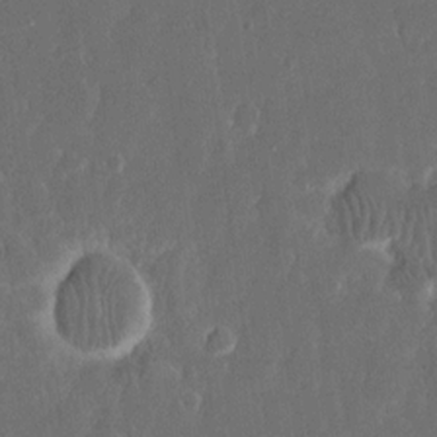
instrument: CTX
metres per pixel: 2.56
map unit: eHh
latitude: 15.6127
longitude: -72.7247
